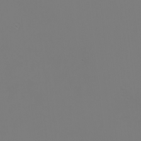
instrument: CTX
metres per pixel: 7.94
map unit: eHh
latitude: -6.4629
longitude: -84.2145
